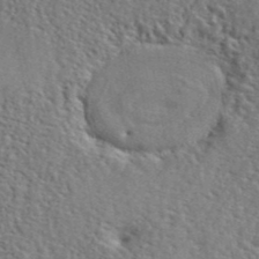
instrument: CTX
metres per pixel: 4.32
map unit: lHvf
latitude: 42.1389
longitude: -87.7827
